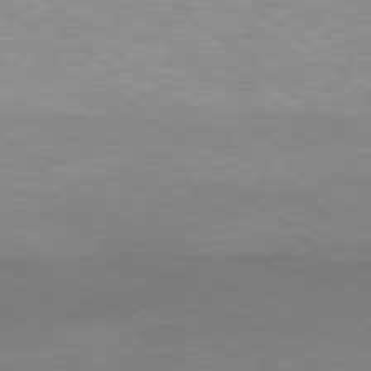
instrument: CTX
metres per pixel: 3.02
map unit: Ap
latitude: -78.4062
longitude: -87.4615
